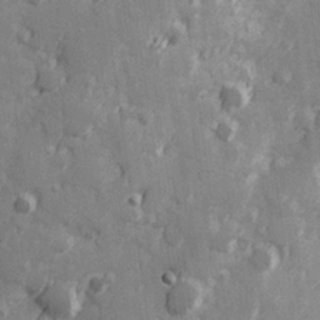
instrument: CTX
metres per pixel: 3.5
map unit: Hve
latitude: 25.6882
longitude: 147.0297
